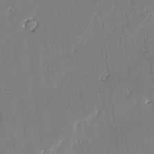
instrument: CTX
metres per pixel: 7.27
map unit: lAvf
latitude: -2.2172
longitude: -109.0458
